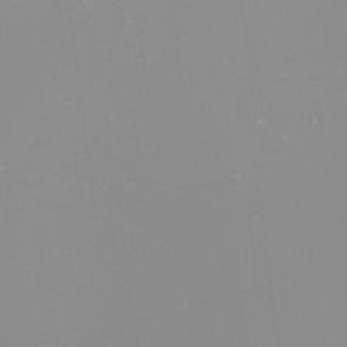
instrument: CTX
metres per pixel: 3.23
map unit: Nhu
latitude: -9.2565
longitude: -79.1403
